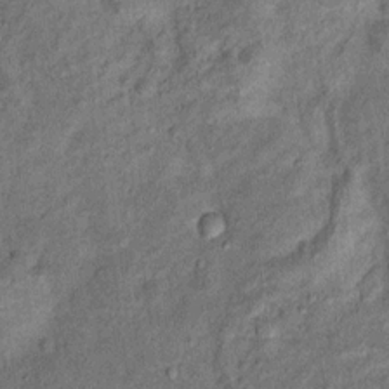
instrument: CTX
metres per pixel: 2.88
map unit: Ht
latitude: 11.3293
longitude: -39.8772
